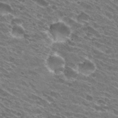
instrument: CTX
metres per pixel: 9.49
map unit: Hto
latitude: 30.9892
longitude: -43.7450
